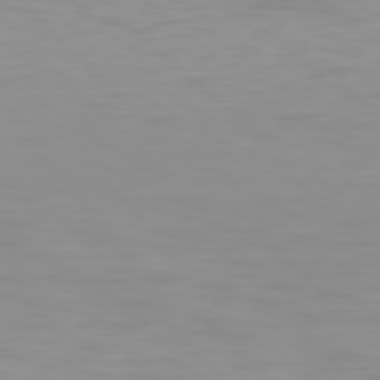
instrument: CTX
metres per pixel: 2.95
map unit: Hpe
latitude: 77.3670
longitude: -176.2711
